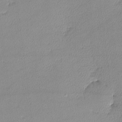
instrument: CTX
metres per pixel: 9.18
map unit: lHvf
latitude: -12.7463
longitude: -101.2159
